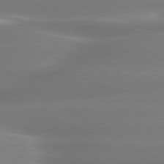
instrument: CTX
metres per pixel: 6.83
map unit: lApd
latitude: 80.2333
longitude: -137.6883
